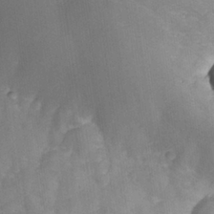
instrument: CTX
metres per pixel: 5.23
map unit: eHh
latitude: 26.4223
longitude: -65.3104
